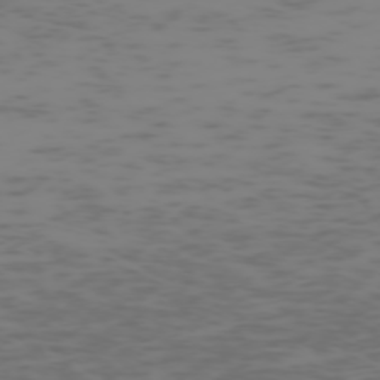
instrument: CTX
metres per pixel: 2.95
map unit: Hpe
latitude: -73.4265
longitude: 6.1605
